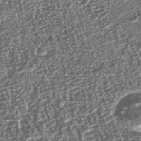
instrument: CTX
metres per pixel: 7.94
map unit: Nhu
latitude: -39.5966
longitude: -83.1592
